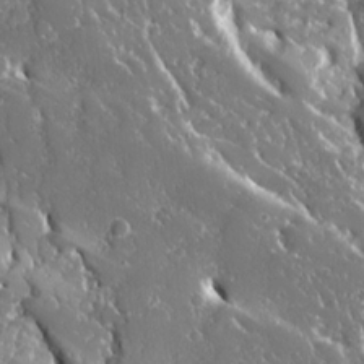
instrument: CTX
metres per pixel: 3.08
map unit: Ave
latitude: 16.5168
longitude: -130.1767
